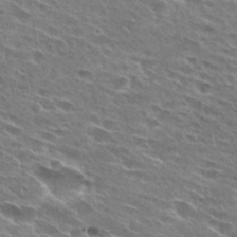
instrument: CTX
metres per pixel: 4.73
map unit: Hto
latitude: 28.2144
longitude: -43.4615
